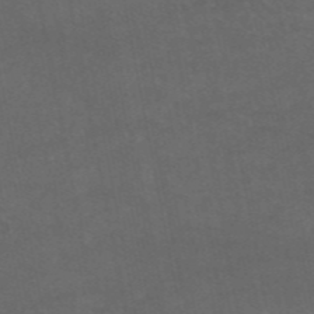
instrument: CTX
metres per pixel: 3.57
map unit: eAb
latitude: 47.0081
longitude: 124.2739
